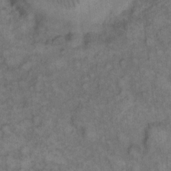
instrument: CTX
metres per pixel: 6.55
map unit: eHh
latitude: 13.5182
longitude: -64.2334
